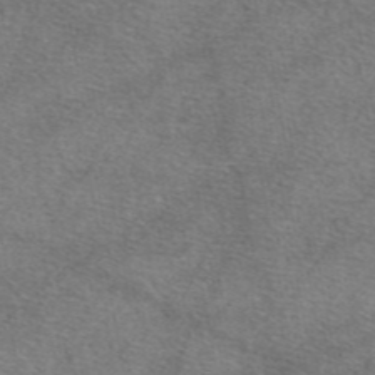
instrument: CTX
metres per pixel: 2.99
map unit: eAb
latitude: 47.3860
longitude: 123.2376
